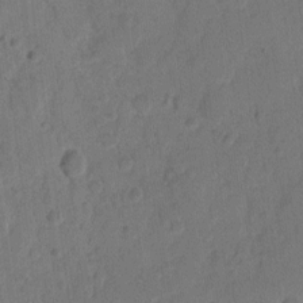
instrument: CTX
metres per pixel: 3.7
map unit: eHh
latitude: 9.2537
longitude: -64.4790
